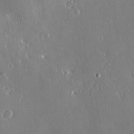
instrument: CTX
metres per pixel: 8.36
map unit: Nve
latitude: -8.1795
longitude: 173.2754
